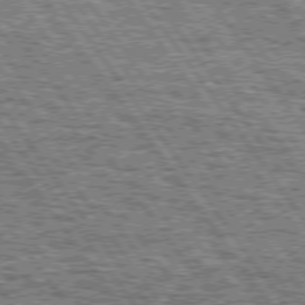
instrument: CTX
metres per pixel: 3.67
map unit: Hpe
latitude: 75.0458
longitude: -153.9528
